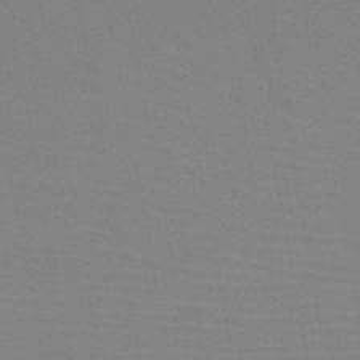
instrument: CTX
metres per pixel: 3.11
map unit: HNb
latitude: -46.5007
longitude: -43.2537
